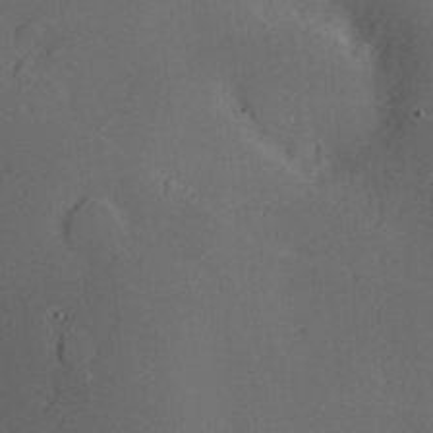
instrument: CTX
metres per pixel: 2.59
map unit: Nve
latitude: -9.1053
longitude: 174.8219
